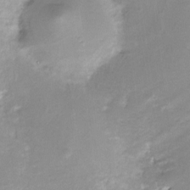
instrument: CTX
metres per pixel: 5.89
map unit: Nve
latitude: -24.5196
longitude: -109.5371
